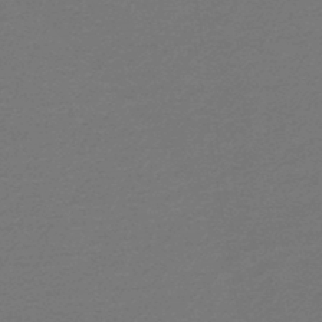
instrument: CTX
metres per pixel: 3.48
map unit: lHb
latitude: -45.8422
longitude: 71.8611
